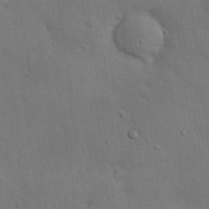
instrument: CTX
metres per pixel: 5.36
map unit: Nhu
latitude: 27.9150
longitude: -69.6505
